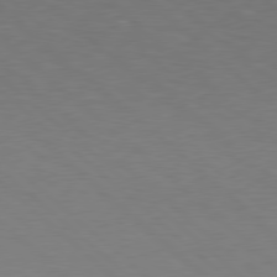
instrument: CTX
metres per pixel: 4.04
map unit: Hpe
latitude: 78.2712
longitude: -150.3656
